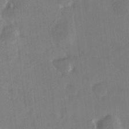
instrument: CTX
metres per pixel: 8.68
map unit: HNhu
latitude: 6.3845
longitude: 7.4832
